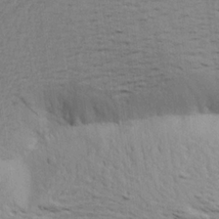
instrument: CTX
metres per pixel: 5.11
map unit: Aa
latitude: 21.0270
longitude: -149.1592
